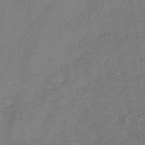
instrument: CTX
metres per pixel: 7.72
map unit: HNb
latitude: -45.1620
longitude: -36.6869
